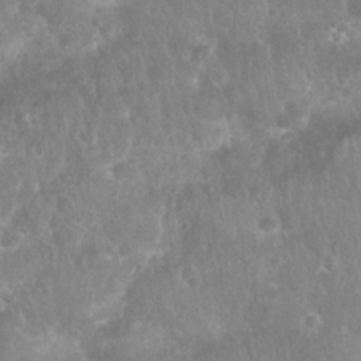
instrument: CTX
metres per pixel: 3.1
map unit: Nhu
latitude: 28.2522
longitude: -64.7624
